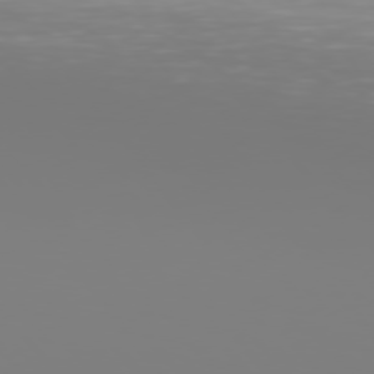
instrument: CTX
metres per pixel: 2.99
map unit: Hpe
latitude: 75.5749
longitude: -142.5924
